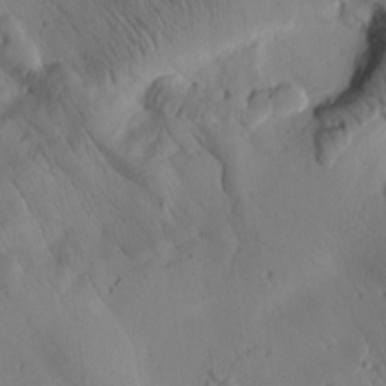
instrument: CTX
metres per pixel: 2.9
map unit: Htu
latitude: 2.2522
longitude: 177.5777
